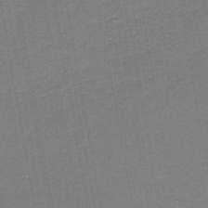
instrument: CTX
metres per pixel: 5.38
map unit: HNb
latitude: -44.9164
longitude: 52.2172
